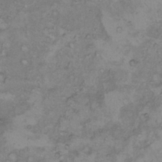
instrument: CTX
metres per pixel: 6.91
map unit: Hto
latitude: 8.0822
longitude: -60.0822
